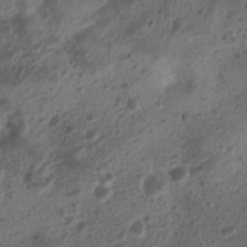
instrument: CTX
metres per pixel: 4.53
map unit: Nhu
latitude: 7.0080
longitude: -21.5371
